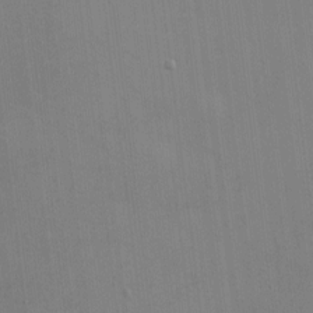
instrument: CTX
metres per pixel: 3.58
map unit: HNhu
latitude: -0.6708
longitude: -6.8191
